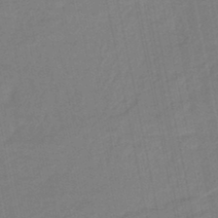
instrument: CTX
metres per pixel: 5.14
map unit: eHb
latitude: -45.2187
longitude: 87.5399
